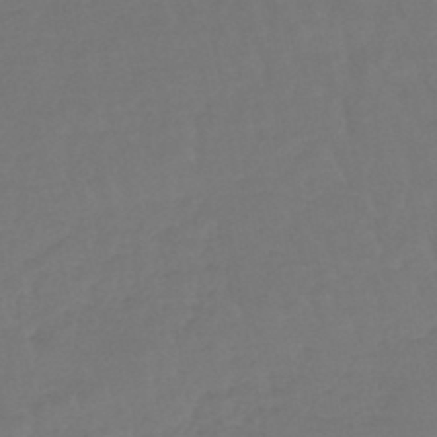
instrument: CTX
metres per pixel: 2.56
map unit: lHb
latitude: -45.3888
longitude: 68.4629
